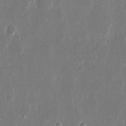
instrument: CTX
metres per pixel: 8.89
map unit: eHh
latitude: 15.2348
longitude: -69.9528
